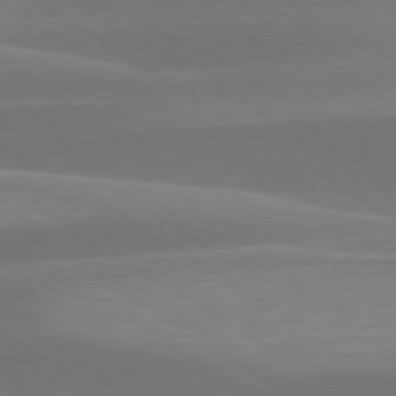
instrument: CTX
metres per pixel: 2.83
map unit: lApd
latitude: 79.6694
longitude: -95.4427
